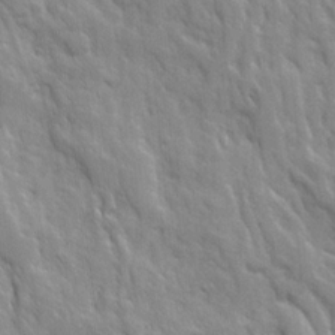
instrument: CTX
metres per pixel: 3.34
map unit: Ave
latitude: 15.8395
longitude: -131.9340
